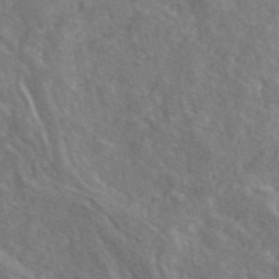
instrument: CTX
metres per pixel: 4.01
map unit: eAb
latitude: 48.6679
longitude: 112.4251
